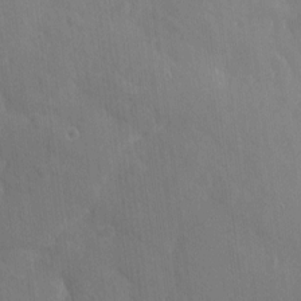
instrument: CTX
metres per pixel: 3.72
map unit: eHh
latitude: 3.7449
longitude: -73.3104
